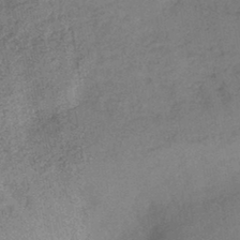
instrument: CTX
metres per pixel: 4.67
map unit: eHb
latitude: -43.4643
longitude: 82.8408
